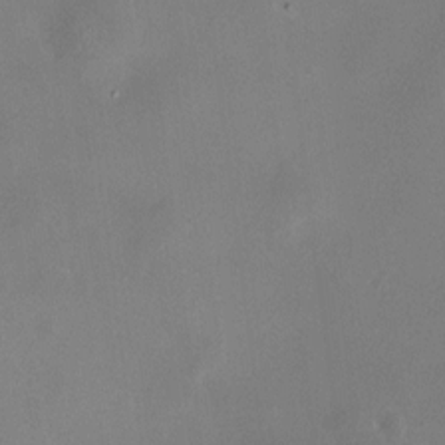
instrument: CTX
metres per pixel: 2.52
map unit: HNhu
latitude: 6.4790
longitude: 7.8989
